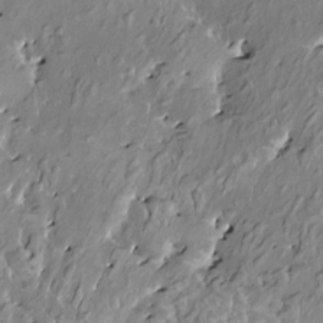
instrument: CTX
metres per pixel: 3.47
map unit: HNhu
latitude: 2.5357
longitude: 8.5196
